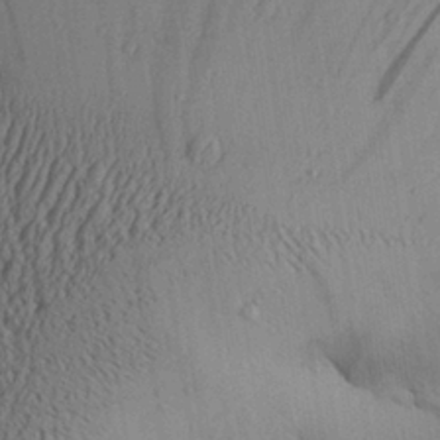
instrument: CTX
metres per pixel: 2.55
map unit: Aa
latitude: 27.7450
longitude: -134.4979
